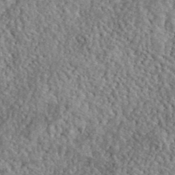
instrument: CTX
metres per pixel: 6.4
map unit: lHvf
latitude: 40.7624
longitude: -86.1578
